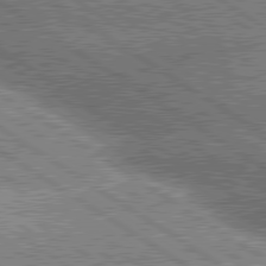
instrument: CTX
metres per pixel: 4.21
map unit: lApd
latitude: 80.1389
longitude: -151.4993
